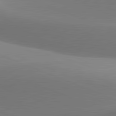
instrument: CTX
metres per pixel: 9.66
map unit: lApd
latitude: 81.6127
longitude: 141.7289
